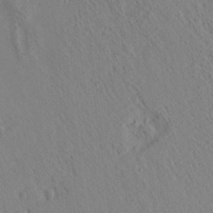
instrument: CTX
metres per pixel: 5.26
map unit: Ave
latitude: 21.5182
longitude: -140.1955
